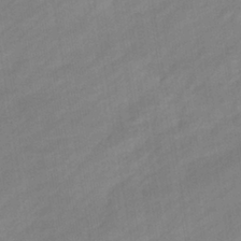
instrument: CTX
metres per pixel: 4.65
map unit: eHb
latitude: -37.5966
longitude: 79.6533
